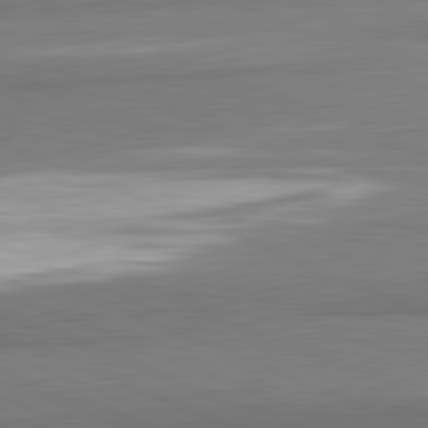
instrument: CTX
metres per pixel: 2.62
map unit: lApd
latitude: 82.1199
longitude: 174.4251
